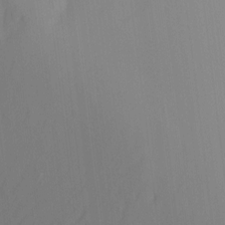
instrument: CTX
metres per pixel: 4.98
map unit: Nhu
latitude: -15.2565
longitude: -56.6868
